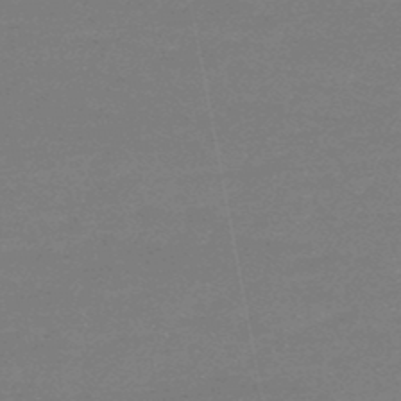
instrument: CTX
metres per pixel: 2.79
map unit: eHb
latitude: -48.4440
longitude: 88.0661
